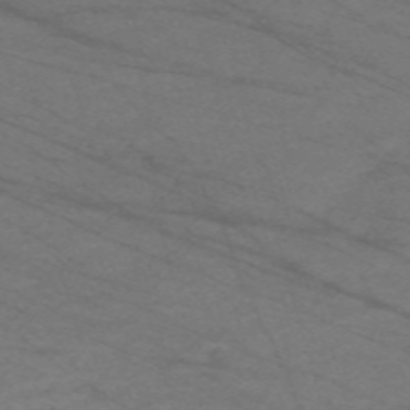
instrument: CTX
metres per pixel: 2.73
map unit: Nve
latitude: -59.2942
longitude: 61.7478
